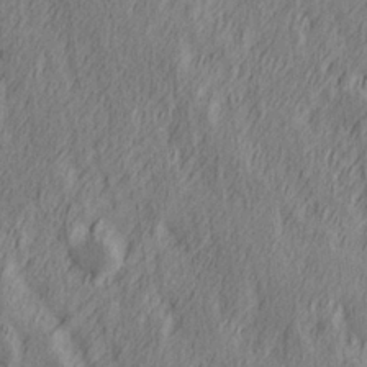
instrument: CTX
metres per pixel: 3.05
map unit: Hve
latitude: 26.0255
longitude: 146.0283
